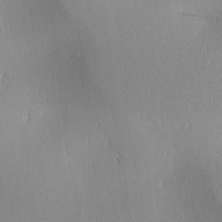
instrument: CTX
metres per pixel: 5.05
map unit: lAa
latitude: 1.7071
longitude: -117.5371
